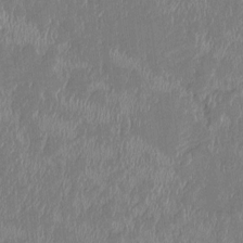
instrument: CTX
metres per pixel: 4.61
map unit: HNhu
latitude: 2.6301
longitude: -5.7072
